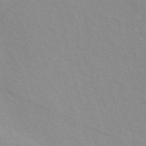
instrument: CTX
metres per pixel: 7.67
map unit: ANa
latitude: 51.1781
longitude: -71.1781
